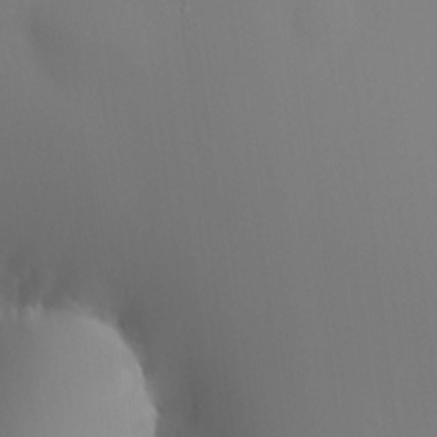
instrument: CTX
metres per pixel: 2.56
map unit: HNhu
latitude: 9.7450
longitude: 15.7100
